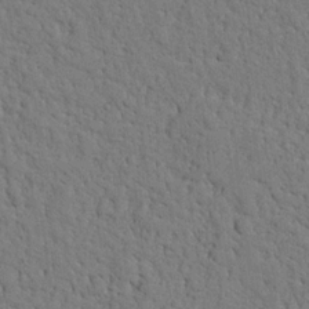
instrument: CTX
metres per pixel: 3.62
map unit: Nhu
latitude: 21.4616
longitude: -76.6301
